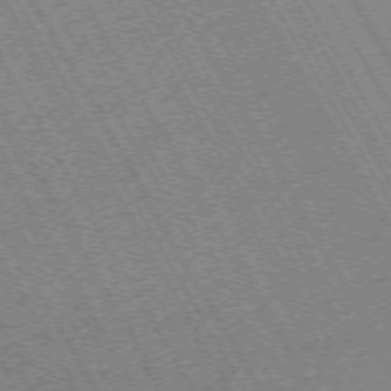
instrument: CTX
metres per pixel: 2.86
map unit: Hpe
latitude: -72.1794
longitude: 11.6155
